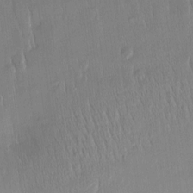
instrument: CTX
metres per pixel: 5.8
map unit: Htu
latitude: -5.2376
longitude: 173.8611
